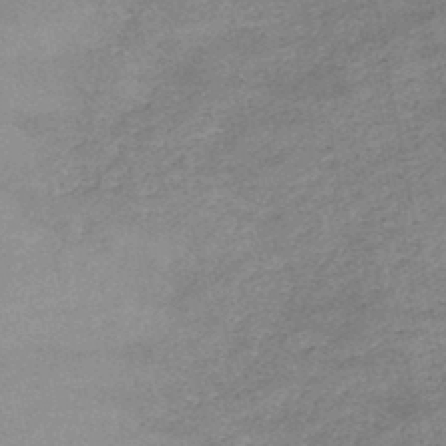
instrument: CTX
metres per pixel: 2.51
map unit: HNb
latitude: -45.7667
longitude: -35.9150
